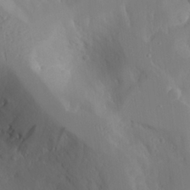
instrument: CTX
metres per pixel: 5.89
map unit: Aa
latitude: 23.1781
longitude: -127.2159
